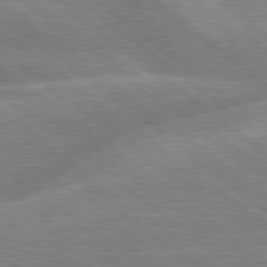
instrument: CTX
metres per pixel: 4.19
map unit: Hpe
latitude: 79.3104
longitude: -152.7813
